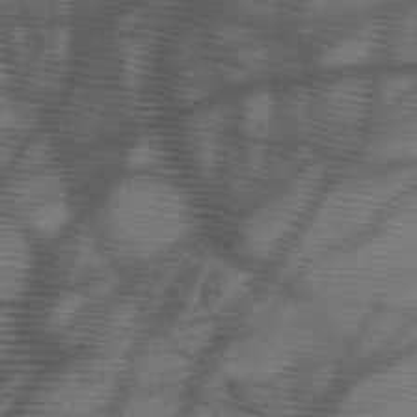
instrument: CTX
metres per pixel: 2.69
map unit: HNb
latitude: -47.4076
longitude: -40.6868
